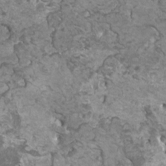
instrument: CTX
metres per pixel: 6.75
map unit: HNhu
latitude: 2.1766
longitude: -0.4223
